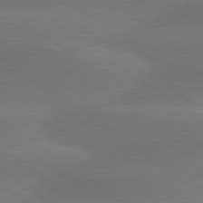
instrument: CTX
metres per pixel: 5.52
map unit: lApd
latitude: 79.8206
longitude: -90.1011
